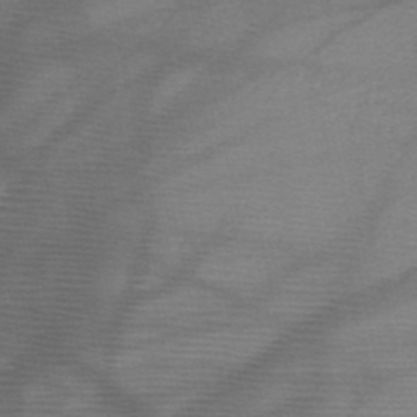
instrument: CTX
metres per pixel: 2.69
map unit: HNb
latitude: -47.9367
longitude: -41.1781
